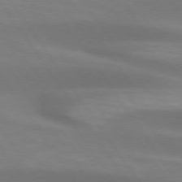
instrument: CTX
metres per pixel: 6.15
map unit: lApd
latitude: 73.9151
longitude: -51.3670
